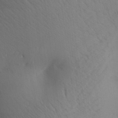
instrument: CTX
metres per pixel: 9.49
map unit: Aa
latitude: 27.2159
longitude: -147.4427
